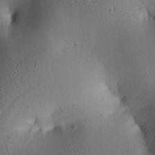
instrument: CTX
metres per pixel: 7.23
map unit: lAa
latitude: 5.3859
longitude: -113.4048
